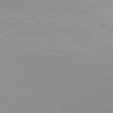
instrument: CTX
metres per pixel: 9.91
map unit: Hpe
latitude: -81.1053
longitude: 19.3132
